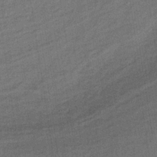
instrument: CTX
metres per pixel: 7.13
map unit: lHb
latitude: -35.5210
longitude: 70.7841
